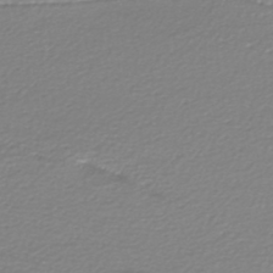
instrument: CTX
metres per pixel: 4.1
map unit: HNhu
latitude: -46.8030
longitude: 103.1998
